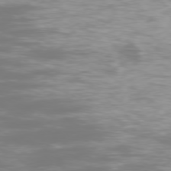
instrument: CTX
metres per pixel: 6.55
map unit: Ap
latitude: -77.7100
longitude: -80.8947
